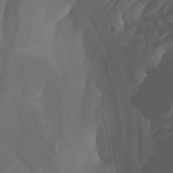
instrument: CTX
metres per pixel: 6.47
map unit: Htu
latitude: -0.9920
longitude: -76.2333
